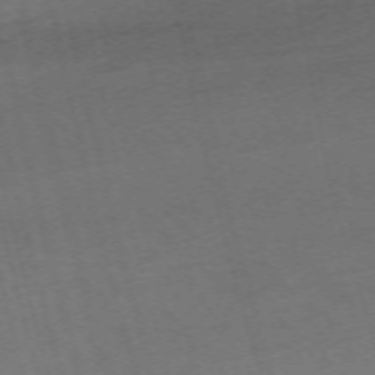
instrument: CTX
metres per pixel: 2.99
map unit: Nhu
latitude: -68.2928
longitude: 37.6910
